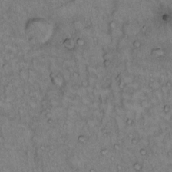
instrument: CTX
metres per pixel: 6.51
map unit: Hto
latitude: 12.2334
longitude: -58.6113
